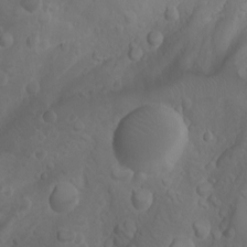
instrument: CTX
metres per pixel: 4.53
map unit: Nhu
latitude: -4.5951
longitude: -87.1403
